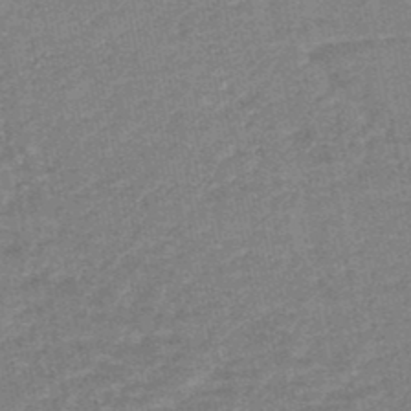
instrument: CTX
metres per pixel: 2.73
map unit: HNb
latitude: -48.1606
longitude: 56.0283
